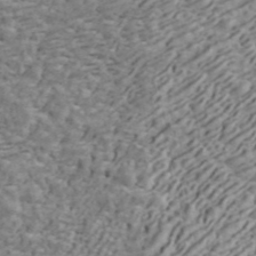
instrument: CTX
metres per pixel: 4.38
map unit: ANa
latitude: 42.6113
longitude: 47.3509
